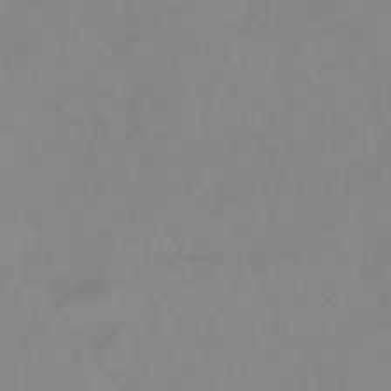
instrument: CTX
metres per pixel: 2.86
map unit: eHb
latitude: -44.6707
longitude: 81.5210
